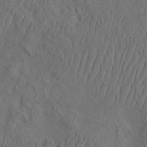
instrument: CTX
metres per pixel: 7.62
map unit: eHh
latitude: -2.6140
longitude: 18.3117
